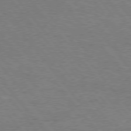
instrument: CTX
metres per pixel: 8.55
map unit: Hpe
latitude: 75.9717
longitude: -151.2726
